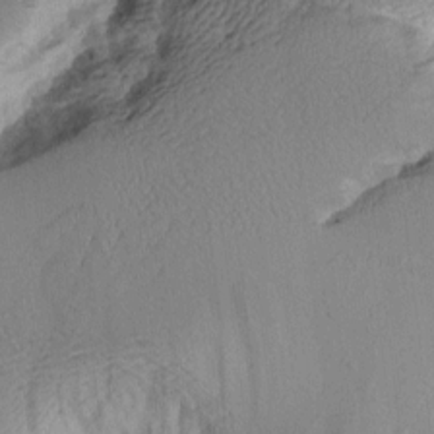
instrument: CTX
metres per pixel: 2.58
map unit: Aa
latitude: 10.5924
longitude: -126.7813
